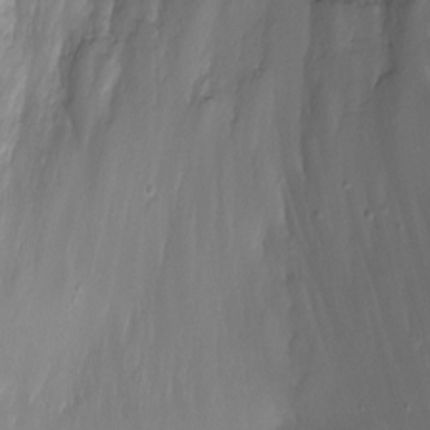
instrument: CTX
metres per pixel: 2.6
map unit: eHh
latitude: -4.9919
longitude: -77.9717
